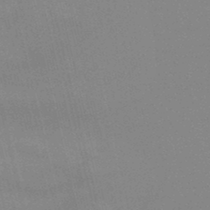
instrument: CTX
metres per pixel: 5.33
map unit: lHb
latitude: -48.8030
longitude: 70.9731
